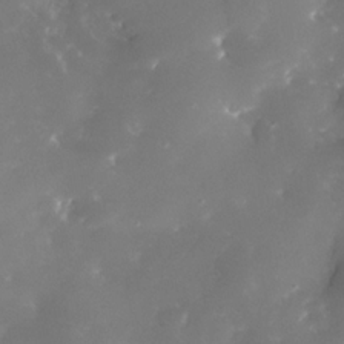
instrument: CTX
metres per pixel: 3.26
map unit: Nhe
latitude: -33.1054
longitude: -116.1578
